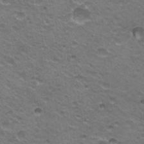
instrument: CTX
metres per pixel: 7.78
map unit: Hto
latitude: 21.4805
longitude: -32.4034
